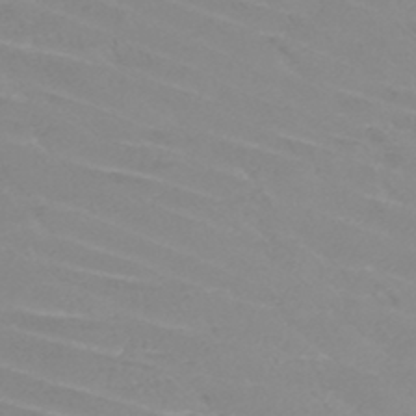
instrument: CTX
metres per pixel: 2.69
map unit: HNb
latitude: -45.4265
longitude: -42.2901
